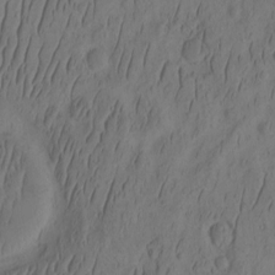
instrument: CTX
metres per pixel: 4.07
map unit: eHh
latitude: -2.2550
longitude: 16.6141
